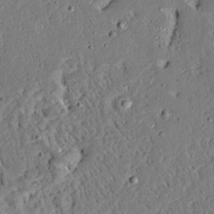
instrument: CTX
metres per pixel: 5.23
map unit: Aa
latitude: 13.4049
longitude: -139.3671
